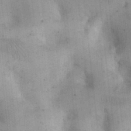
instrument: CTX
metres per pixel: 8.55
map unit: eHh
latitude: 24.4601
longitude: -65.1970
